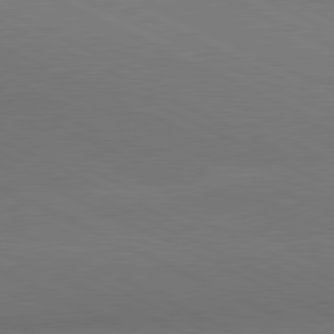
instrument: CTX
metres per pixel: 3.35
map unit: lApd
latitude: 81.0458
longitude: 137.5777
